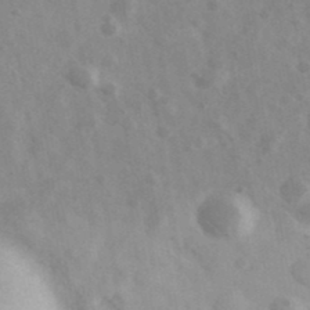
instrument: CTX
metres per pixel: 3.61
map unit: Ave
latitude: 38.8191
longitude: -107.2726
